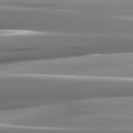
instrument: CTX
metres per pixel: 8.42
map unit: lApd
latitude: 82.2522
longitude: -141.0647
